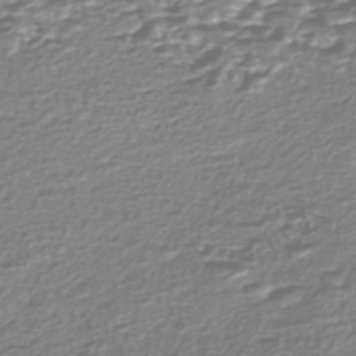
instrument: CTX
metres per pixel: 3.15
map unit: Nhe
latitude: -47.1053
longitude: -171.8961
